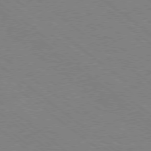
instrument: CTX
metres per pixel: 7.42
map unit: Ap
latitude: -78.9919
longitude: -64.8569
